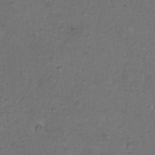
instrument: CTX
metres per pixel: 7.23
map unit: Hto
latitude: 9.4427
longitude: -60.2522
